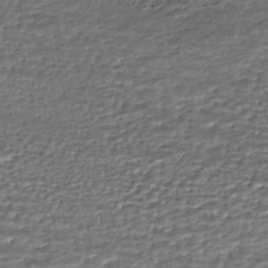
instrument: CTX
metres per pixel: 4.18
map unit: HNhu
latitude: -46.3306
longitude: 105.6533
